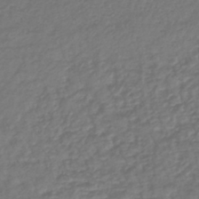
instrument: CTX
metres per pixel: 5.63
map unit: lHb
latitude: -38.0472
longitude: 69.8233
